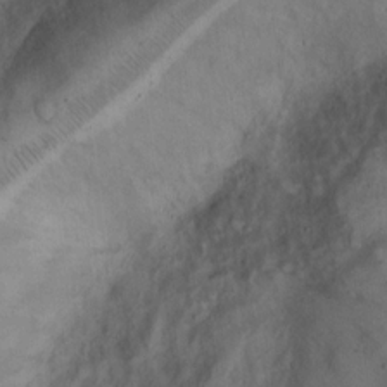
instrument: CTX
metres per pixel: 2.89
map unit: Hto
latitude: 13.1025
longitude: -57.4426
